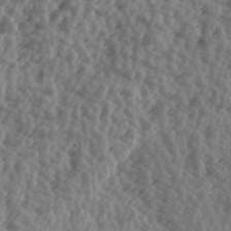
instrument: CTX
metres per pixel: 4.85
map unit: lAa
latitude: -6.8597
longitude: -123.8772
